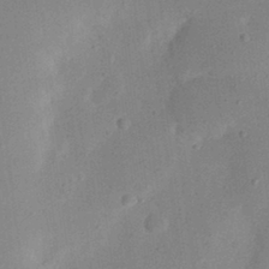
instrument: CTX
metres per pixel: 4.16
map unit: eHh
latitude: 24.8002
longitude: -70.1200
